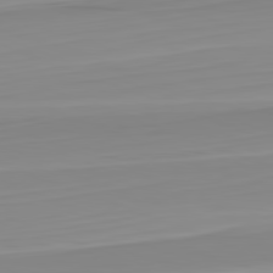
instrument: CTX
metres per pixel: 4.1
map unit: Hpe
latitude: -82.4251
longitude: 17.8045
